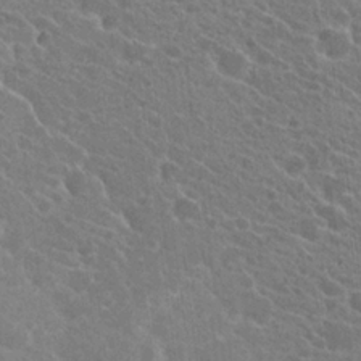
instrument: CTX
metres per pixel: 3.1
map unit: Hto
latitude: 22.8380
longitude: -38.7813
